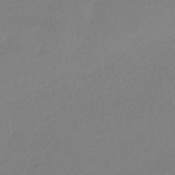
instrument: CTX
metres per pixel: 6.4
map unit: HNhu
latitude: -42.1794
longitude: 96.9542
